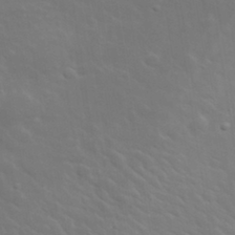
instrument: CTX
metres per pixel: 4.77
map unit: lHvf
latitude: 33.3293
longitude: -82.7246
